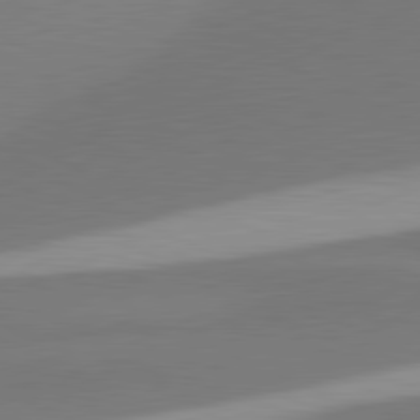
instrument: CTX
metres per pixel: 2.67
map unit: lApd
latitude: 81.3671
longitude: 171.2754
